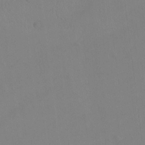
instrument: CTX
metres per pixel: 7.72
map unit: Hto
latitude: -12.7652
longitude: -39.9906
